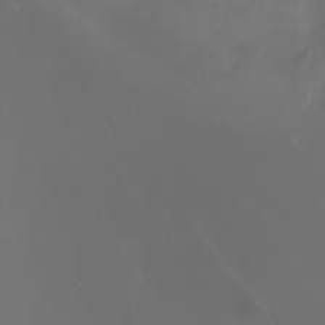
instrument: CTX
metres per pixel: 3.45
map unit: Nhu
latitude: -7.6155
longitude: -73.5372
